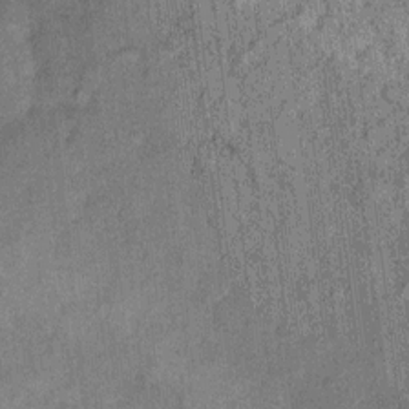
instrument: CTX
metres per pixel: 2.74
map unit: Ht
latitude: 8.1578
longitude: -37.8583
